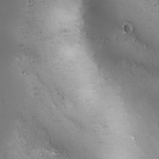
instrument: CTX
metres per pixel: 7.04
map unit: Ave
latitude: -7.4832
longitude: -121.4049
